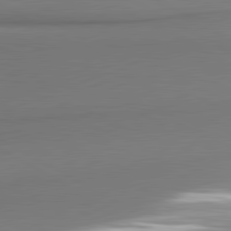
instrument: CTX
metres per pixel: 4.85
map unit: lApd
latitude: 80.8569
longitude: 178.8408
